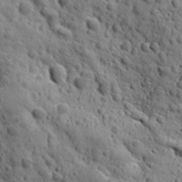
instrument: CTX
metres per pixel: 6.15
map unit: Ave
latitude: 12.1200
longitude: -105.3671
